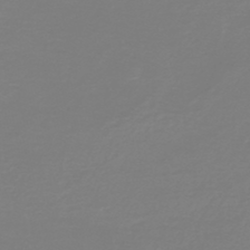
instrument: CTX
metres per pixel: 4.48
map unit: HNb
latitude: -46.1794
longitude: 54.0283
